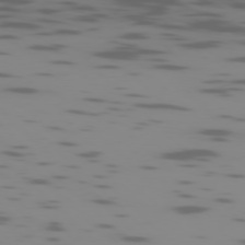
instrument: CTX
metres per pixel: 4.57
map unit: Ap
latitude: -77.8800
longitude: -65.4804
